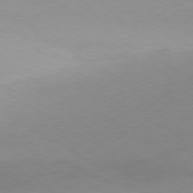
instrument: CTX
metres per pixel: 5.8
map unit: Ap
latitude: -78.6518
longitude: -72.3279
